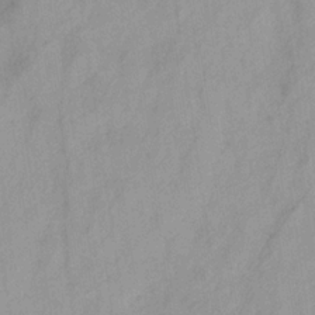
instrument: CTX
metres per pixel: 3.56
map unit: HNb
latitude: -31.1620
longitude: 63.4643
